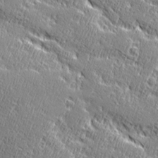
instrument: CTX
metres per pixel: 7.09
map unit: Ave
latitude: 20.6113
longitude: -135.9339
